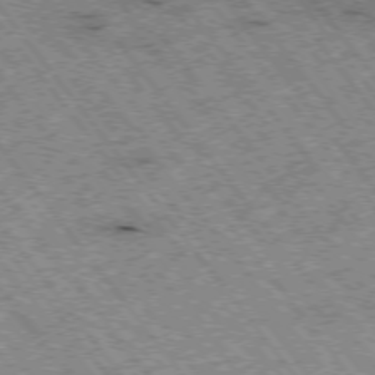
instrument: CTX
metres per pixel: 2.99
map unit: Hpe
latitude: -75.7100
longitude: -20.8947
